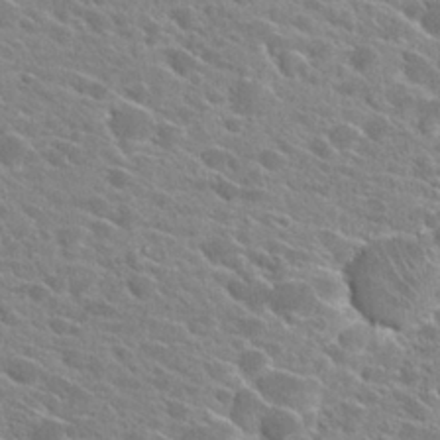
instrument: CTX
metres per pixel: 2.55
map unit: Hto
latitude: 25.5749
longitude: -42.3656
